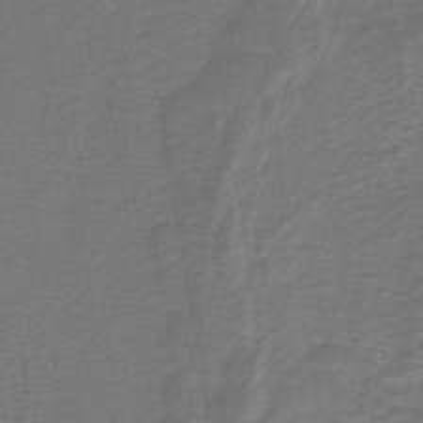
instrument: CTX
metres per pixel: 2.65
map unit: HNb
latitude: -40.6707
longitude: 51.1809
